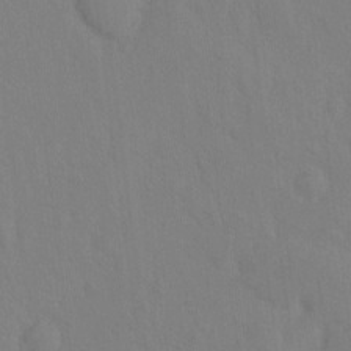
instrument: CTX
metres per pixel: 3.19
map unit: Hto
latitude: -8.2550
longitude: -43.6316
